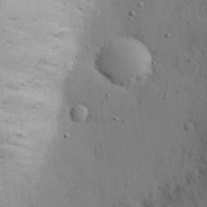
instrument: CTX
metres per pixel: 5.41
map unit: eHh
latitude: 25.9528
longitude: -75.2348
